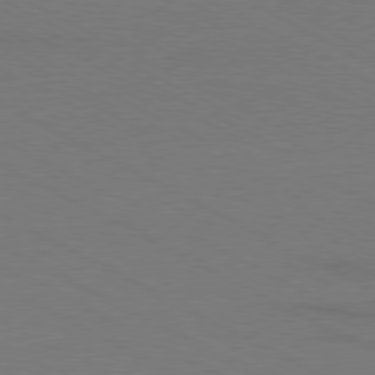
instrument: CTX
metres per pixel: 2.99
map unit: Ap
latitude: -79.9367
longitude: -82.2522
